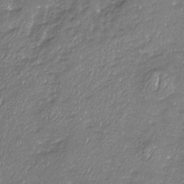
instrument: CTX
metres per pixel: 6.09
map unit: Nhu
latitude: -19.2187
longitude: -57.8961
